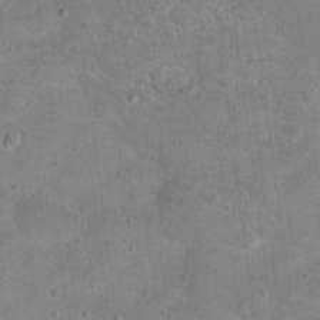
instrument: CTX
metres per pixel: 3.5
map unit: Hto
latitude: 16.1389
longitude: -37.4993
